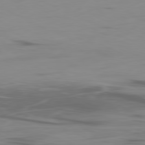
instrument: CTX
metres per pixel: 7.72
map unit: Ap
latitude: -81.1431
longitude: -61.7638
